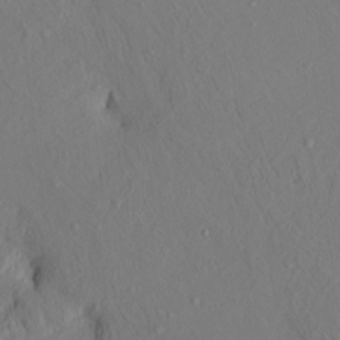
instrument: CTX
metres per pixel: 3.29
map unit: HNhu
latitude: 11.2159
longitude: 23.9178
